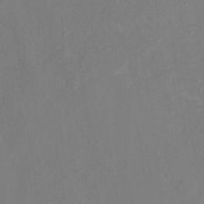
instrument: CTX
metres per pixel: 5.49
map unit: Nhu
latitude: -17.2376
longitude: -47.9339
